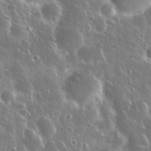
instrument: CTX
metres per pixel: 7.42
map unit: Nhu
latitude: 30.8002
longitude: -55.9906
